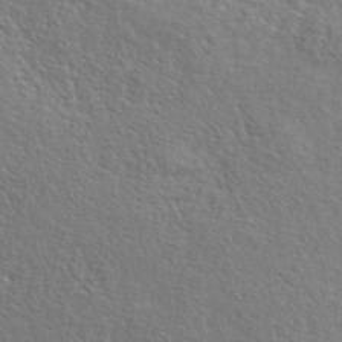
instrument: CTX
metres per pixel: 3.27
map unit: lHvf
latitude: 42.3278
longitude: -88.0255
